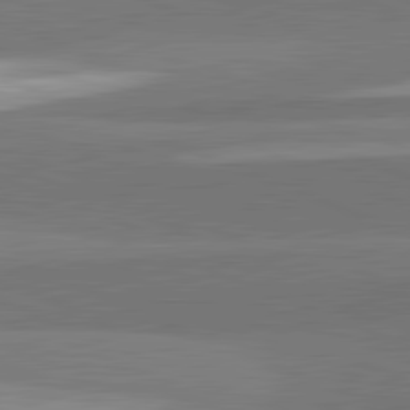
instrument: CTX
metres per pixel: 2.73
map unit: lApd
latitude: 82.2522
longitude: 138.0472
